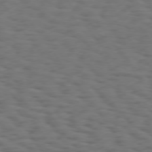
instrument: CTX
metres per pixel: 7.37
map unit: Hpe
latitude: 74.6679
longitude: -133.1970
